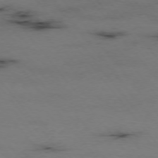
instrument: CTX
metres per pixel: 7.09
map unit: Hpe
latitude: -75.5966
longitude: -23.1214
